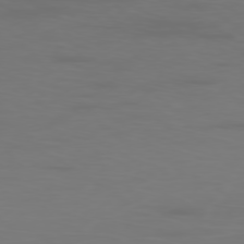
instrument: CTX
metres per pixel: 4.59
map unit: Ap
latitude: -78.5762
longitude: -69.9717
